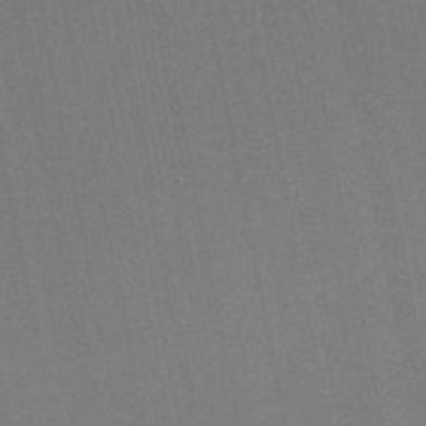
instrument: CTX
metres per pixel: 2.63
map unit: lHb
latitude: -46.8219
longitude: 78.3117
